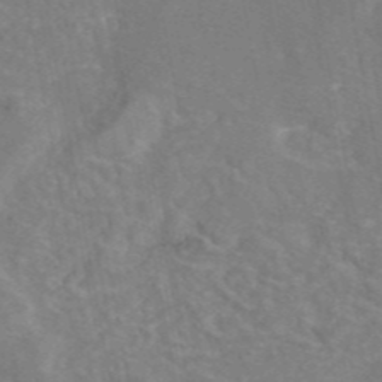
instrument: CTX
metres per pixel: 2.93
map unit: eAb
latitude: 45.5182
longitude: 108.1606
